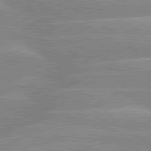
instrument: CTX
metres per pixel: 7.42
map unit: lApd
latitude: 80.5357
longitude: -125.5371
